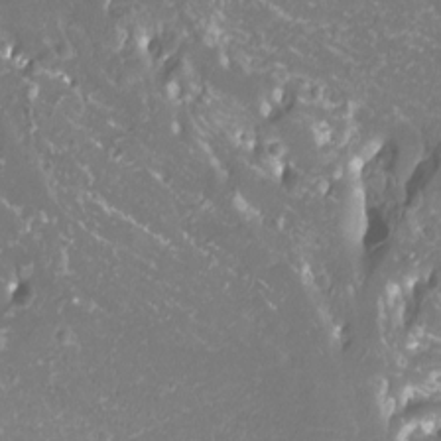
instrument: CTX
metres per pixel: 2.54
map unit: Htu
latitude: -12.4818
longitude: -71.6127
